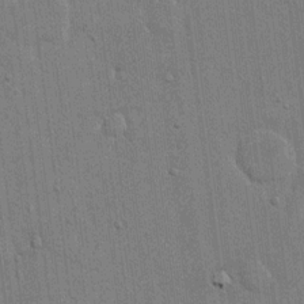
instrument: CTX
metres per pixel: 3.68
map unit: eHh
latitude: 14.7813
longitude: -68.7813
